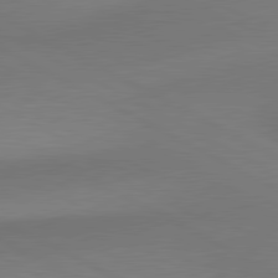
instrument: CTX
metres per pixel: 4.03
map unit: lApd
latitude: 80.8380
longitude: 127.5777
